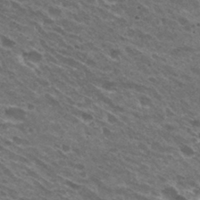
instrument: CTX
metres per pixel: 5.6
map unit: Hto
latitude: 30.9325
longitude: -43.5560
